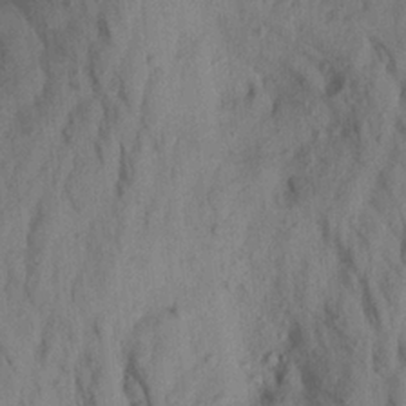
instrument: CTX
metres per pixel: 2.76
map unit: Aa
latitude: 20.3656
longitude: -147.6127
